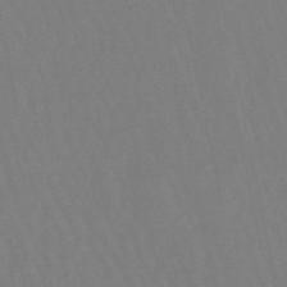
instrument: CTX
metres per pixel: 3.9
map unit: lHb
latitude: -49.6344
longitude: 71.5588
